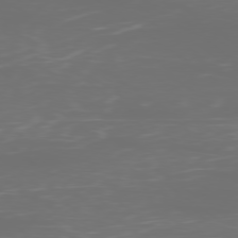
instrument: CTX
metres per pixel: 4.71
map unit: Ap
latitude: -78.7463
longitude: -93.8016
